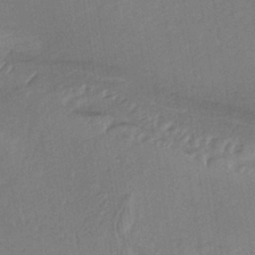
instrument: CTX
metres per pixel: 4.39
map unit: lHb
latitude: -34.8030
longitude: 67.1053
